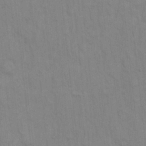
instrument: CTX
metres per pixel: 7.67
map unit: Hto
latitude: 13.7261
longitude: -57.6693
